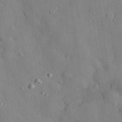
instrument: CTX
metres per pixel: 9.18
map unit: eHh
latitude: 29.1970
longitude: -77.4615
